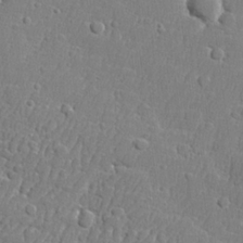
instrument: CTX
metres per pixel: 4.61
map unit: lHvf
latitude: 24.0255
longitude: 141.4832
